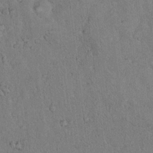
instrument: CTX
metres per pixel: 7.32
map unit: eHh
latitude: 18.5923
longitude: -61.9150
